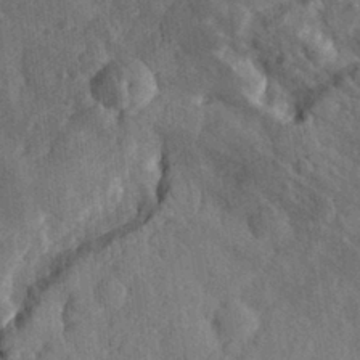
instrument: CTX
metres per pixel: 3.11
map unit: eHh
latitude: 29.1970
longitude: -76.5923
